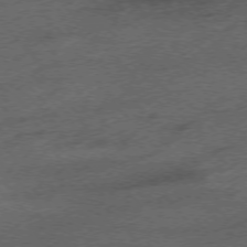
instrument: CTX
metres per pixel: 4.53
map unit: Hpe
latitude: -76.0472
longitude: -11.3293
